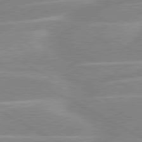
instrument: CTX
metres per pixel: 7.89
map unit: lApd
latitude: 80.4790
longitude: -124.3656
